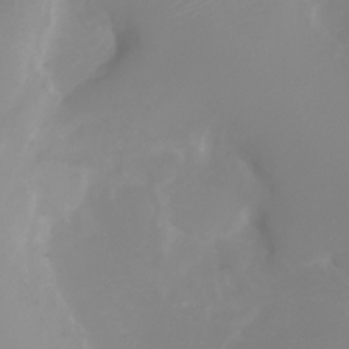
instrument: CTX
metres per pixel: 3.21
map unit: Ht
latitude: -3.0108
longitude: -62.0822
